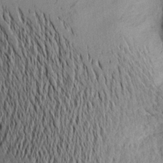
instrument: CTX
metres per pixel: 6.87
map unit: Aa
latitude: 18.6301
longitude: -143.0270
